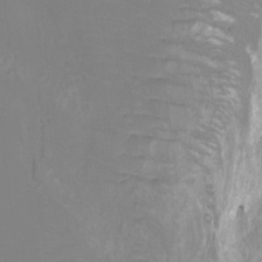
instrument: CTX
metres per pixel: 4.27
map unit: Htu
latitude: -12.4251
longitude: -72.1389
